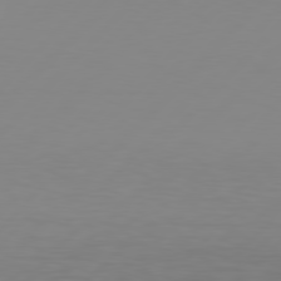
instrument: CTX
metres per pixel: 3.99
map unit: Hpe
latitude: 77.5938
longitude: -123.7261
